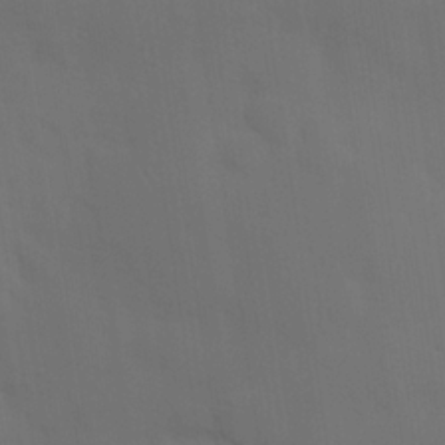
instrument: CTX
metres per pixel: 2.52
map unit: Hve
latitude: 19.8394
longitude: 150.5007
